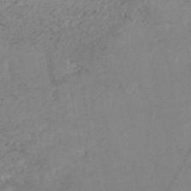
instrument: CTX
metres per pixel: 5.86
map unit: Nhe
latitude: -48.2929
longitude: -173.2536
